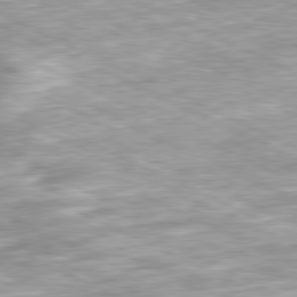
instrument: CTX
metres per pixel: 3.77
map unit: Ap
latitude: -81.2943
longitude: -88.1578
